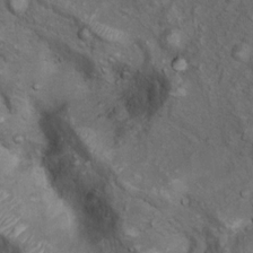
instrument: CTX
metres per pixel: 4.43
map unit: Nhu
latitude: 9.8206
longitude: -23.8205
